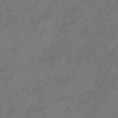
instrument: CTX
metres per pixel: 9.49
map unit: HNhu
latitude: -41.8422
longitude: 106.3684
